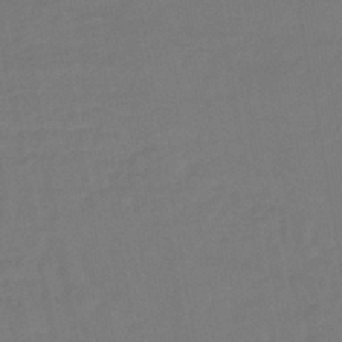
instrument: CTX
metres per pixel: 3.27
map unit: lHb
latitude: -42.8408
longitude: 74.1039
